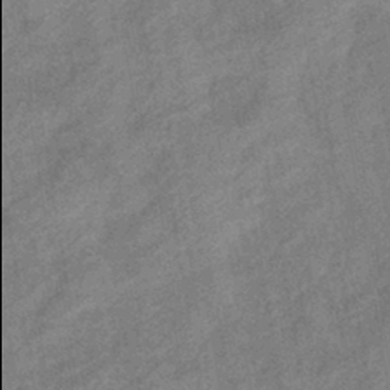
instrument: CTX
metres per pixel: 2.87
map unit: eHb
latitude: -41.5777
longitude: 82.0094
